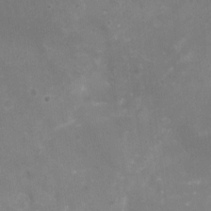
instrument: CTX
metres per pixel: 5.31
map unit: Nhu
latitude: -16.1795
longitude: -57.6882
